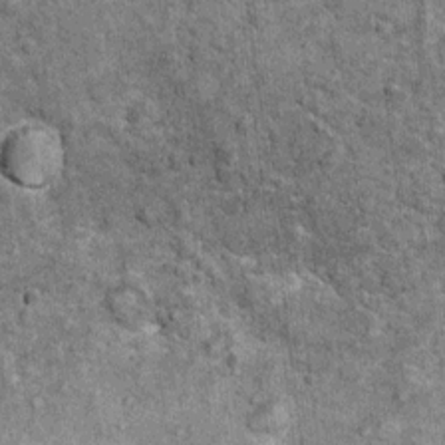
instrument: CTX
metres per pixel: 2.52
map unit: Ht
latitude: 9.7639
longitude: -38.2900
